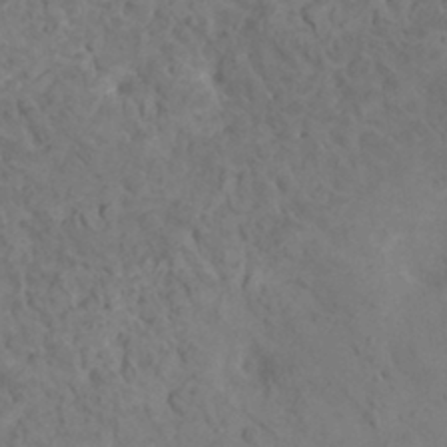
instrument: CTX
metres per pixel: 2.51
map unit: HNhu
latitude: 6.8002
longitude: -0.7813
